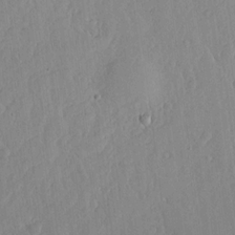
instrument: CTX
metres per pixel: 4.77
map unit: lHvf
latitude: 18.9702
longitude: -115.4804
